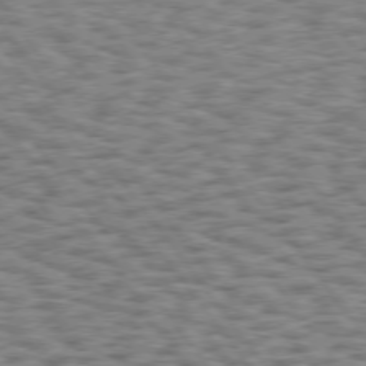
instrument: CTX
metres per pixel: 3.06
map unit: Hpe
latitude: 75.1025
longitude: -134.3467
